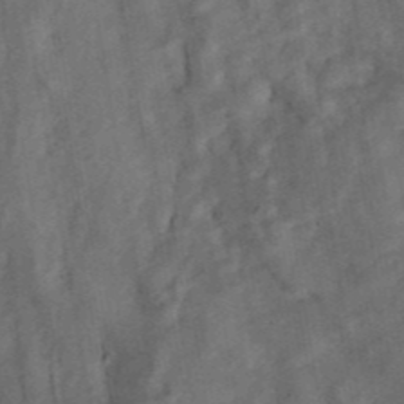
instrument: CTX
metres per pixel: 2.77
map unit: ANa
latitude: 42.7624
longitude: 16.6519
